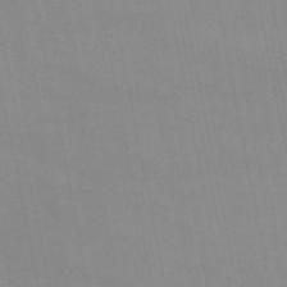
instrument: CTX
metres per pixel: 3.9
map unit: eHb
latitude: -50.1417
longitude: 68.1227
